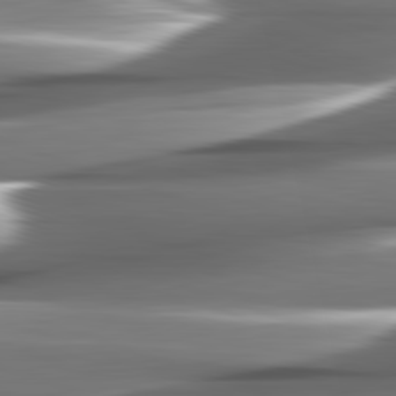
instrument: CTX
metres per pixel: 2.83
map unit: lApd
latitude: 82.2144
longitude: -140.9513
